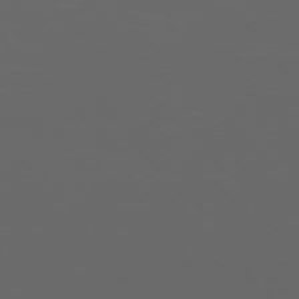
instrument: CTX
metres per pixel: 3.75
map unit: Ap
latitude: -76.1039
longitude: -75.2537
